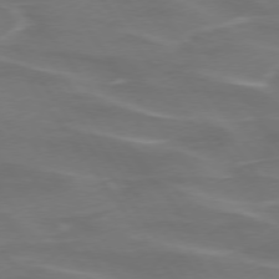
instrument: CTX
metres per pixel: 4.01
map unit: lApd
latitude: 74.5735
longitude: -61.9717
